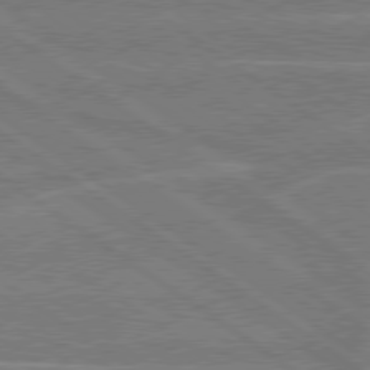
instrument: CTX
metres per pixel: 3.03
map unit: Hpe
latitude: 78.9136
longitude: -130.7247
